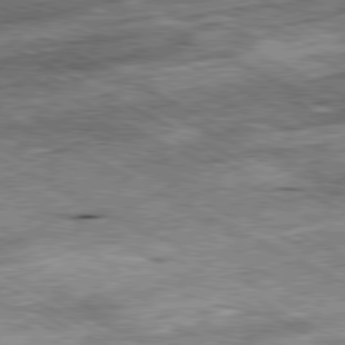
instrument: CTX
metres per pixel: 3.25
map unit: Ap
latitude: -81.1809
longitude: -89.3104
